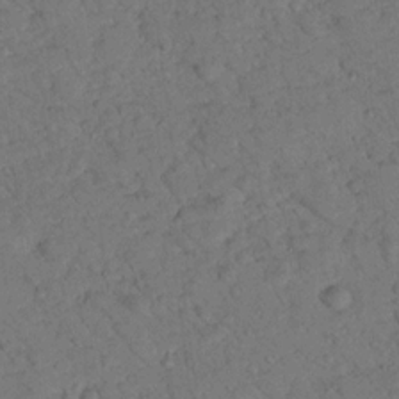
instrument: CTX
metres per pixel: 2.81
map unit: lHvf
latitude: 13.9528
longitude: 178.4251
